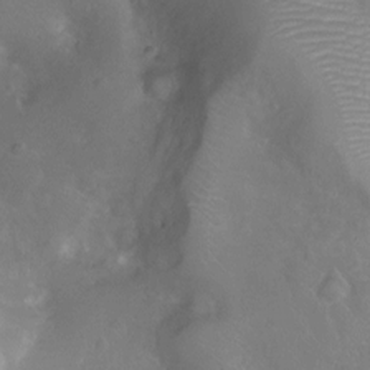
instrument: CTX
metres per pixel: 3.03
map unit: Ht
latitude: -6.1794
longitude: -19.6505
